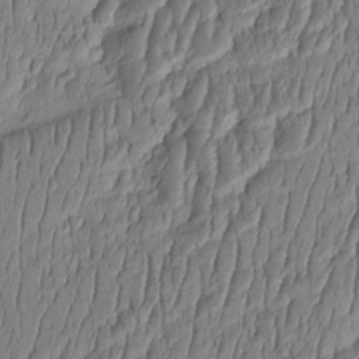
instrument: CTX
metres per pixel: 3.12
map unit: HNhu
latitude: -3.0675
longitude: 13.6155
